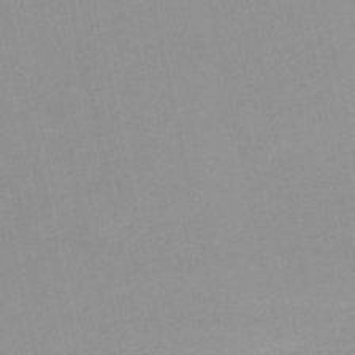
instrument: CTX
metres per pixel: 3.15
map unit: HNb
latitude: -52.1227
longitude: -50.8569
